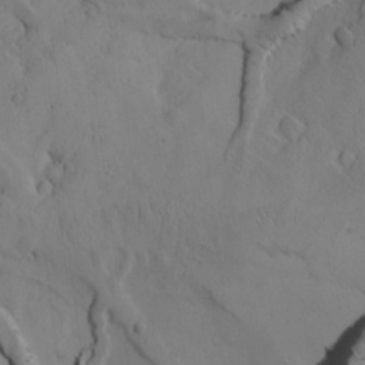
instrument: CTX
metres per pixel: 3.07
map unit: Htu
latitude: -3.2375
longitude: 168.7085
